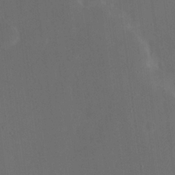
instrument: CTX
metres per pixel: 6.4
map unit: eHh
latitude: 19.0458
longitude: -65.8961
